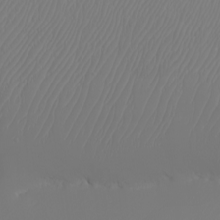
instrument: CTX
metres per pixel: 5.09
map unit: Nhu
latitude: -7.5021
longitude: -90.4034
